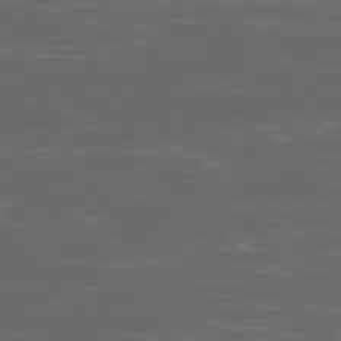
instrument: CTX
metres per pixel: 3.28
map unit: Ap
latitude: -78.9541
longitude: -74.7813
